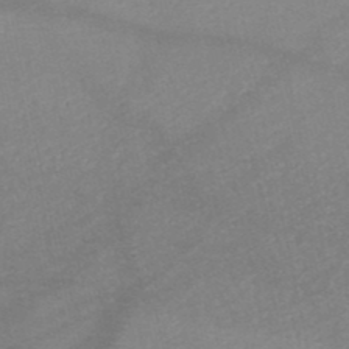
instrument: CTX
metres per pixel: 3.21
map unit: HNb
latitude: -48.8030
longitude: -43.4238
